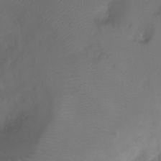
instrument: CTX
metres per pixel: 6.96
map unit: Htu
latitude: 2.3089
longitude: -21.9528
